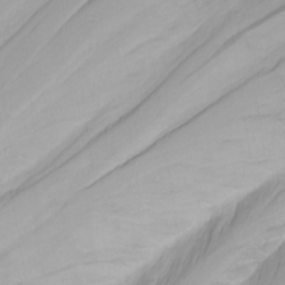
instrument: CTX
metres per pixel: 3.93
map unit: Nhu
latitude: -0.4818
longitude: -74.7813
